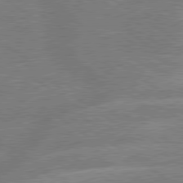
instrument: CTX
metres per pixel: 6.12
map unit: lApd
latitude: 79.4994
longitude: -145.6127
